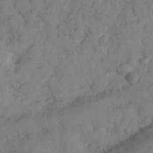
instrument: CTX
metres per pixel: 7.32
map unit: eHh
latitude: 31.3482
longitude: -68.5735
